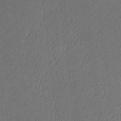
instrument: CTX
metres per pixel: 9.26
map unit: HNhu
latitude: 0.6112
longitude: -0.5357
